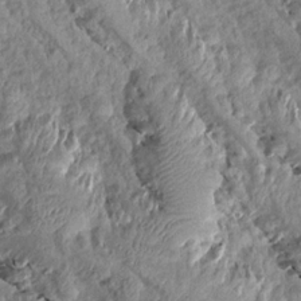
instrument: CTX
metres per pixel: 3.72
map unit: Aa
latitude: 15.3860
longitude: -144.9325
